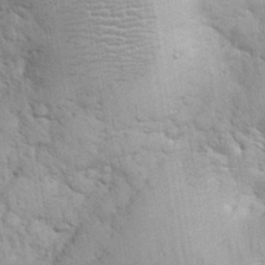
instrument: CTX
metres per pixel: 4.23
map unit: eHh
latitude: 32.1389
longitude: -66.2900
